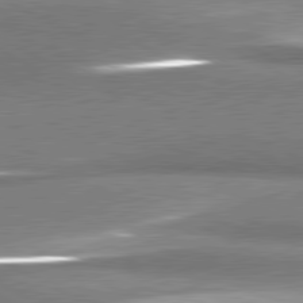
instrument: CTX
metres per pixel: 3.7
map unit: lApd
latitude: 81.2348
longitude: 168.4440
